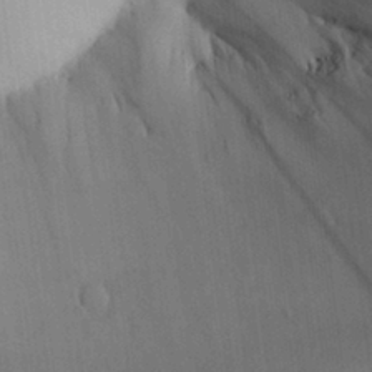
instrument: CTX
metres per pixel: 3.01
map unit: Aa
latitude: 30.4034
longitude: -142.8758
